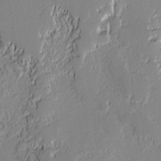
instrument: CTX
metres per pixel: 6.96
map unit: lAvf
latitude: -0.3307
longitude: -108.4601
